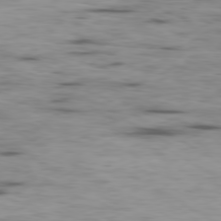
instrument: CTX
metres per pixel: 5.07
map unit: Ap
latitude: -80.1417
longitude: -91.6316
